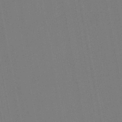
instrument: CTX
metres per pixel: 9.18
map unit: lHb
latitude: -47.0864
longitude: 71.7856
